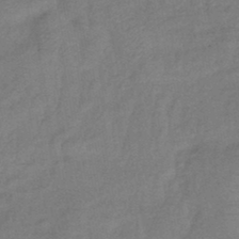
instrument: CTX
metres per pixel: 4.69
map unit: eHb
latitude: -42.9730
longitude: 83.1242
